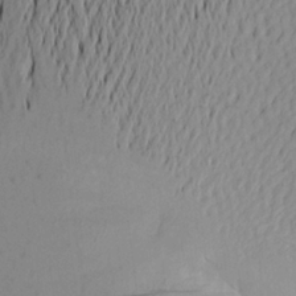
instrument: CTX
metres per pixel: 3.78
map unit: Aa
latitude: 21.2159
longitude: -146.3846
